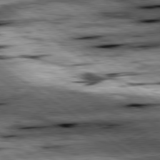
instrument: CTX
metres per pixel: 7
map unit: lApd
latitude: 79.3104
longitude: -48.8002
